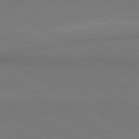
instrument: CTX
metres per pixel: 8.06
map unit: lApd
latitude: 80.8569
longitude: 155.8423
